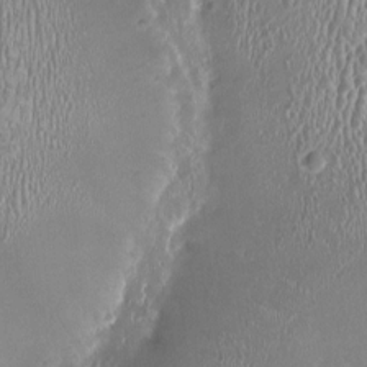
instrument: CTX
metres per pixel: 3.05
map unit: HNhu
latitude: -2.6329
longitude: -0.2522
